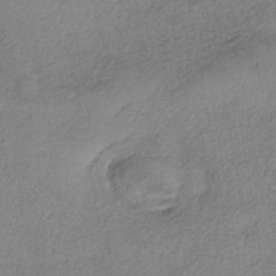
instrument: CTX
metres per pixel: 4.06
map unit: eHh
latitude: -42.0472
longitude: 119.8611
